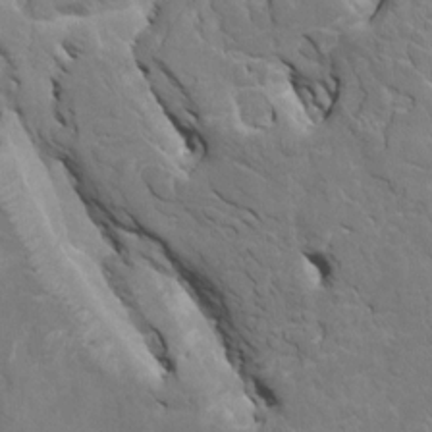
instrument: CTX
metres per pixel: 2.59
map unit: HNhu
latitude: 7.1025
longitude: -3.8961
